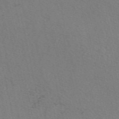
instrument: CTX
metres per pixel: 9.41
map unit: eAb
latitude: 51.1025
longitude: 108.9353
